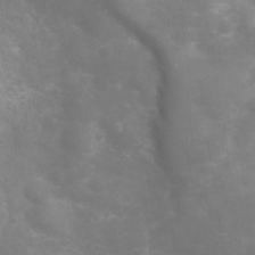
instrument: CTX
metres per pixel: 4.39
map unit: Nhu
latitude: 24.2522
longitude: -61.5182
